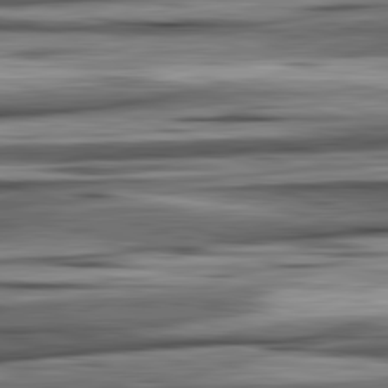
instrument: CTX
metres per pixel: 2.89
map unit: lApd
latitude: 82.8380
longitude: 160.1228
